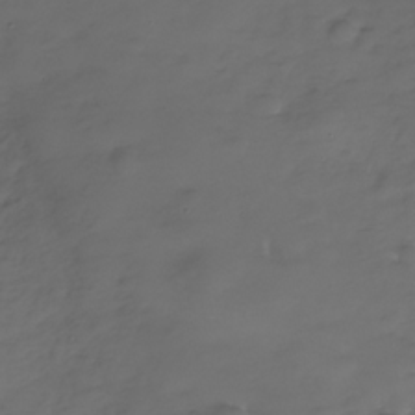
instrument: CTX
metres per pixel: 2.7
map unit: Nhe
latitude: -34.6707
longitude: -88.5546
